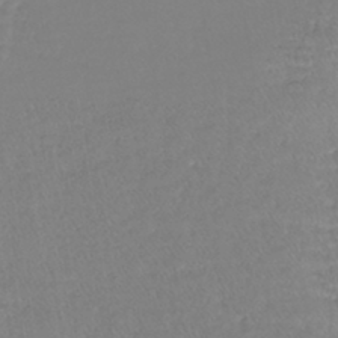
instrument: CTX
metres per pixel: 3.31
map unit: lHb
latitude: -41.8044
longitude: 64.6141
